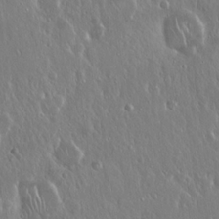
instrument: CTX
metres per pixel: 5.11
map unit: Hto
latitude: 18.8380
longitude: -57.1214
